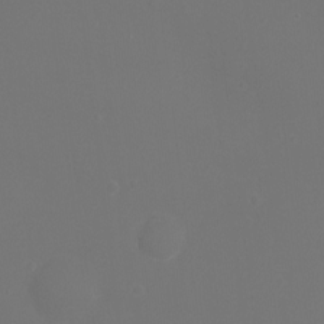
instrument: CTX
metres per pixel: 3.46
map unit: Ht
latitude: -6.3873
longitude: -27.0270
